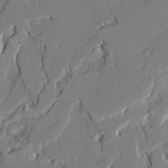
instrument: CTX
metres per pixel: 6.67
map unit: Ave
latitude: 21.3104
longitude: -128.5168
